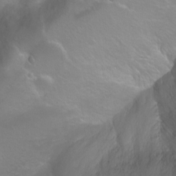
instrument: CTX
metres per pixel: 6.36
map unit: Ht
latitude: -0.5196
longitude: -45.6316
